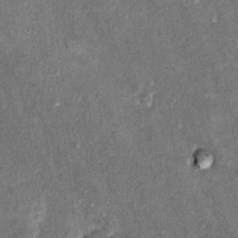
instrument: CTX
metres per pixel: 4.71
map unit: Hto
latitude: 11.0459
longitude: -36.7813
